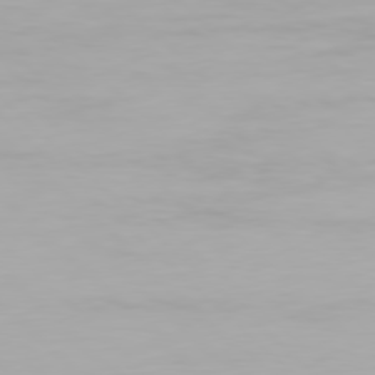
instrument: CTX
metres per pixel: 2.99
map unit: Hpe
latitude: 77.6127
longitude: -162.6113
